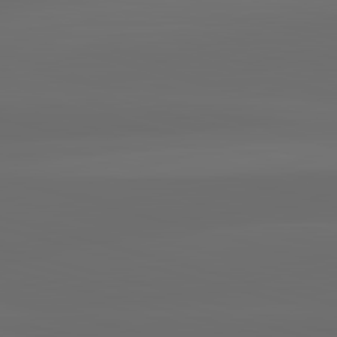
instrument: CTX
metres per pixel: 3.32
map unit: lApd
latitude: 83.4615
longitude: -134.1389
